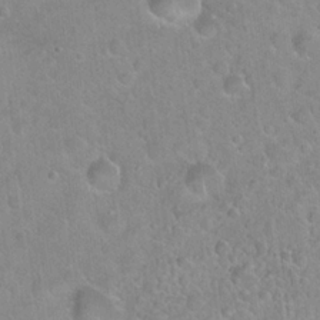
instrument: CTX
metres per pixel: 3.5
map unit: Hto
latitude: 21.3482
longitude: -52.4790
